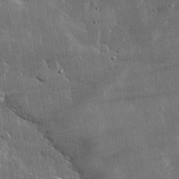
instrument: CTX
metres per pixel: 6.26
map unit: lHvf
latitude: 32.7057
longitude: -91.2348
